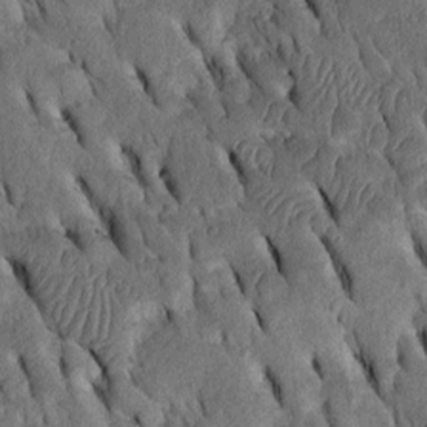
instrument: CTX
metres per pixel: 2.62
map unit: Htu
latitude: -2.2739
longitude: 151.2564
